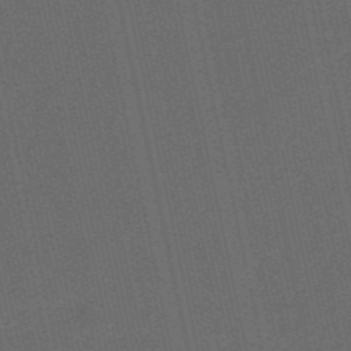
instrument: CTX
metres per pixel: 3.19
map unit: HNb
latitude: -53.2187
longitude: -42.7057
